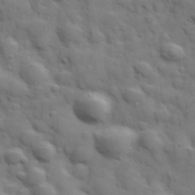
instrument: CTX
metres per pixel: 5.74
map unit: Hve
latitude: 31.6127
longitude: 150.6141
